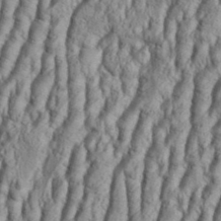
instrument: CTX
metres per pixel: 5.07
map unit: Aa
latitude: 33.4804
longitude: -136.6680
